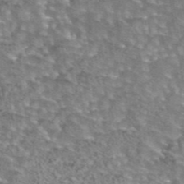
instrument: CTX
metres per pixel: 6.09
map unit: eAb
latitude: 44.3845
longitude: 105.1998
